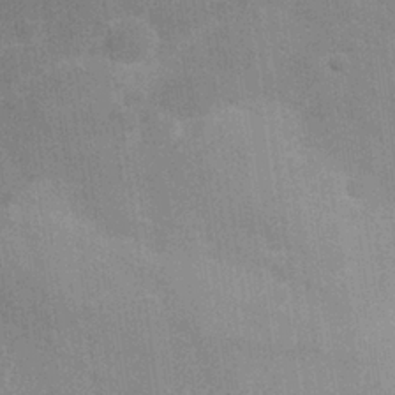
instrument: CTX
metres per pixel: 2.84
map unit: Nhu
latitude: 26.8758
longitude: -64.3656
